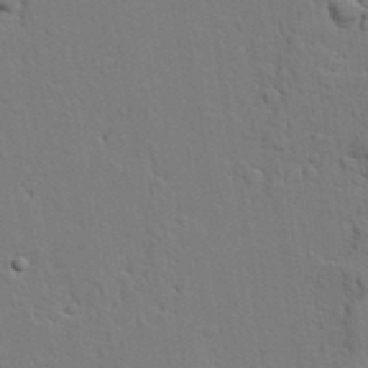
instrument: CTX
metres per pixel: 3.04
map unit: lAvf
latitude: 23.3104
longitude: -110.4223
